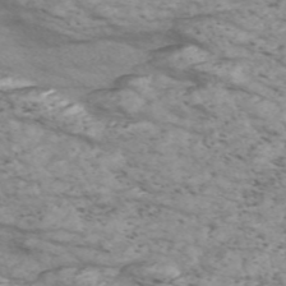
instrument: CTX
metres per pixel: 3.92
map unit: Nve
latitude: -58.2550
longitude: 54.6897
